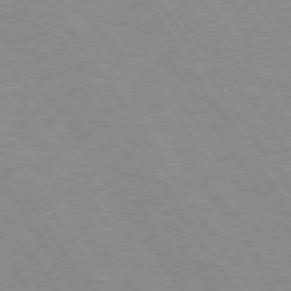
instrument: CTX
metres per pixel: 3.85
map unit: Hpe
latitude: 73.8017
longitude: -137.0081
